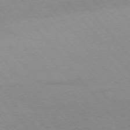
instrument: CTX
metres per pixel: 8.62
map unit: Ap
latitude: -75.6911
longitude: -81.2726
